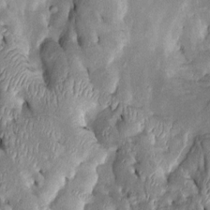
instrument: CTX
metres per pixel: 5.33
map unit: Htu
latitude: -0.3496
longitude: 149.4077
